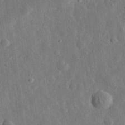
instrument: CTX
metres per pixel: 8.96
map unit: eHh
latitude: 31.4994
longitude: -77.0836
